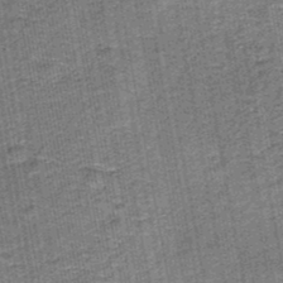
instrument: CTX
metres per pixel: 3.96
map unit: eAb
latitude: -36.2361
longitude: 51.5966
